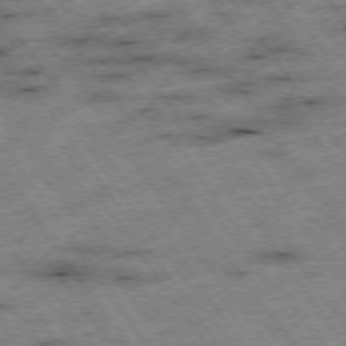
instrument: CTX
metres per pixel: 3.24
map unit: Hpe
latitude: -74.7841
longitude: 1.8990
